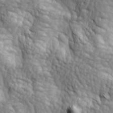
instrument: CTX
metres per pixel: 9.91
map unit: lAa
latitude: -4.7652
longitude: -121.9339
